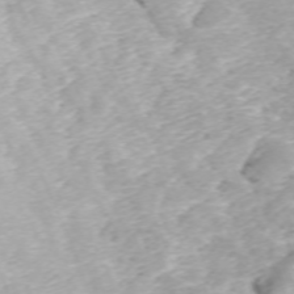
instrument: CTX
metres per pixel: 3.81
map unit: ANa
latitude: 41.8772
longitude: 33.7856
